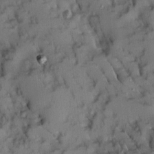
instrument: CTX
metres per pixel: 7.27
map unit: Ave
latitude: 8.9703
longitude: -103.0647
